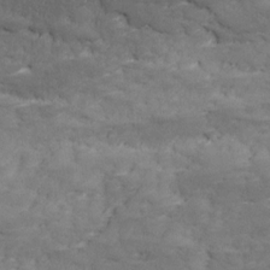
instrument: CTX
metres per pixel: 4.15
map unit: Ave
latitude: 17.3293
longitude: -135.8583
